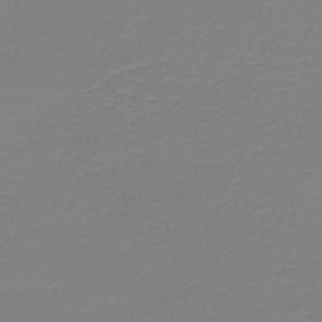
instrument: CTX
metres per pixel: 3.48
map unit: HNb
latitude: -45.6911
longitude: 53.8044
